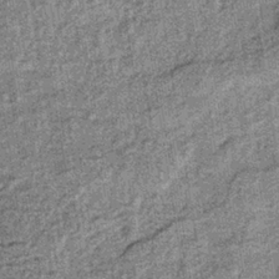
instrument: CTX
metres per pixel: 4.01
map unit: lHb
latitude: -37.8044
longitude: 64.0094
